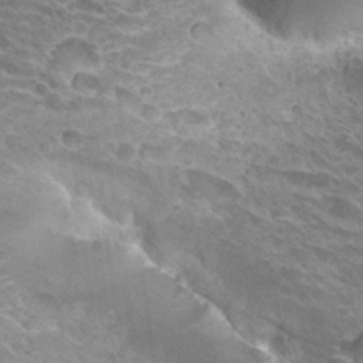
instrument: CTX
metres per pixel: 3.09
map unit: Hto
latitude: 29.7827
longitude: -42.1767
